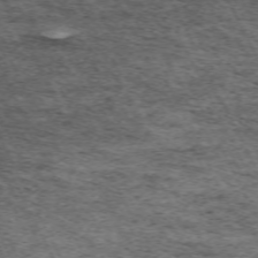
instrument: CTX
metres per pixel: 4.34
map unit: Hpe
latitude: -70.8219
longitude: 11.7856
